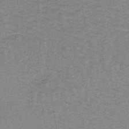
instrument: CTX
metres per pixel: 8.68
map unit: lHb
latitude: -40.7463
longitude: 63.9367
